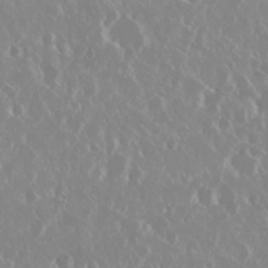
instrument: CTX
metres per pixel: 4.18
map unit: Nhu
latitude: 29.3293
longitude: -61.7449
